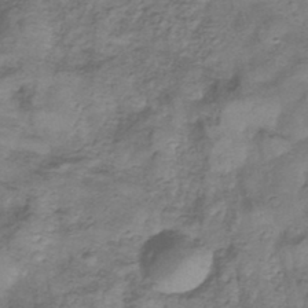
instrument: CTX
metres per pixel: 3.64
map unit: eHb
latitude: -33.4833
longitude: 75.5966
